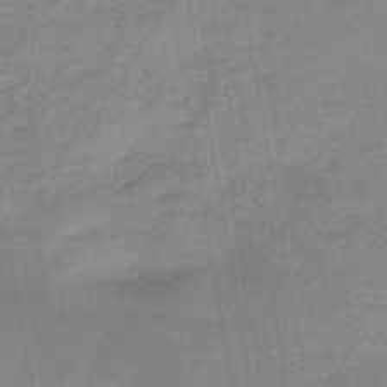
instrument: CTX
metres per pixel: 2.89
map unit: HNb
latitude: -45.6344
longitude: -37.8017
